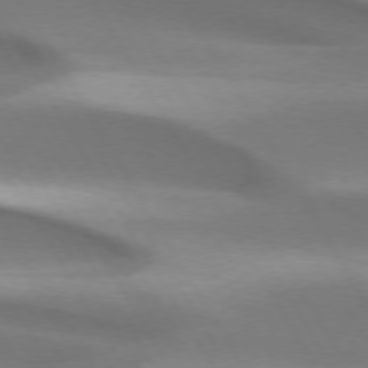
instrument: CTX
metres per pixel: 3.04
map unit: lApd
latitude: 73.3482
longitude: -53.0270
